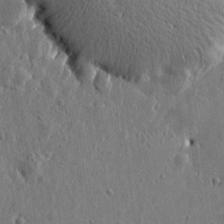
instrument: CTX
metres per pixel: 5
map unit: Htu
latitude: 0.0822
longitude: -178.1200
